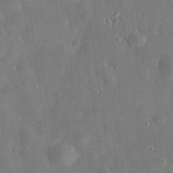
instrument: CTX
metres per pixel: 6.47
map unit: eHh
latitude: 32.2334
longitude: -77.1025
